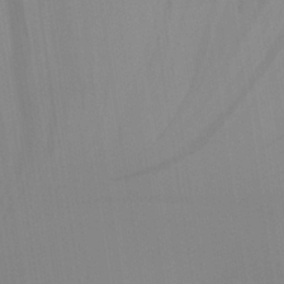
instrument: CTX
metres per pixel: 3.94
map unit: Aa
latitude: 29.9717
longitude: -134.9324
